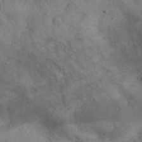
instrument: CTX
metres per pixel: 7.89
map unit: Nhu
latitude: 29.0269
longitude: -71.1214
